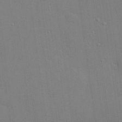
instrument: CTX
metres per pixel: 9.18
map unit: Hve
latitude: 25.9906
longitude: -90.3656
